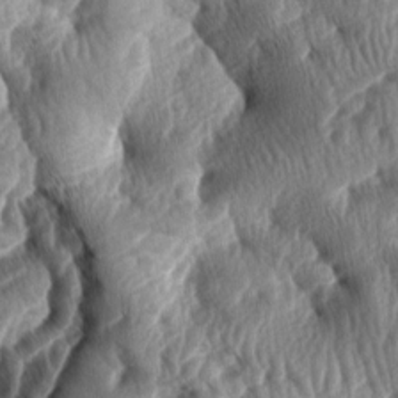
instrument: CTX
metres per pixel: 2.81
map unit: lAa
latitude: -7.3509
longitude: -126.9325
